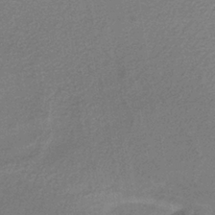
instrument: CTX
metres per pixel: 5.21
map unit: lHb
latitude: -36.6707
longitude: 59.5777
